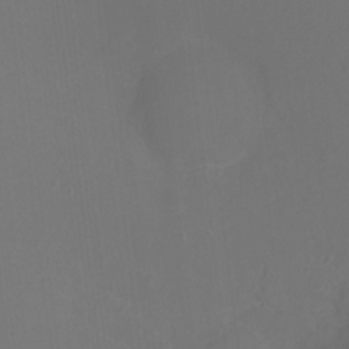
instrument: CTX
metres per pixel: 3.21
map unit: Ht
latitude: -6.3495
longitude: -26.5735
